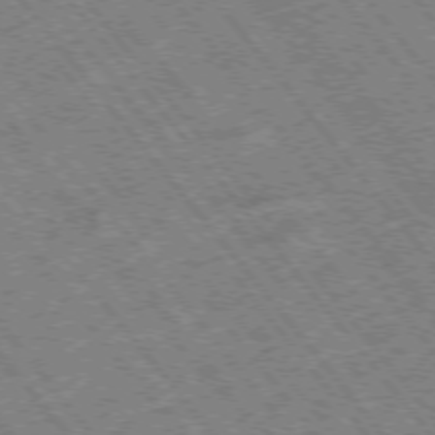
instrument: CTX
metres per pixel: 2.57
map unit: Hpe
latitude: -75.6344
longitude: -20.3845
